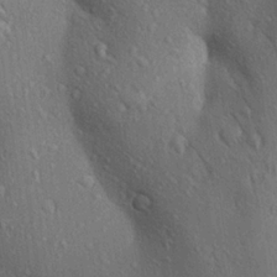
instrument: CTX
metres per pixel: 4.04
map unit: Aa
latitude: 23.2348
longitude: -144.6679
